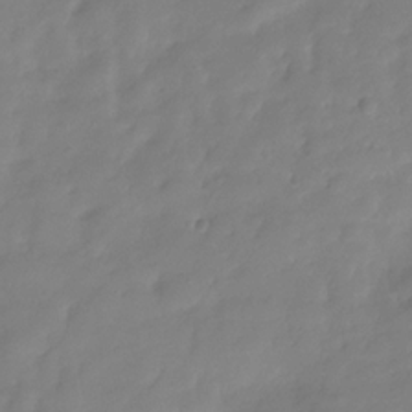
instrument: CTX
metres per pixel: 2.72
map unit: Hve
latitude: -31.4076
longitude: 90.0283
